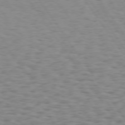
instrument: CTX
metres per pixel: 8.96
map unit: Hpe
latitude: 73.4427
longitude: -132.9325
